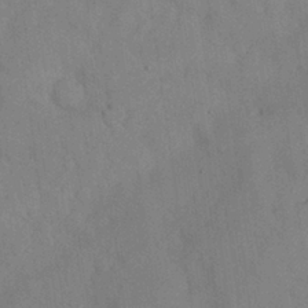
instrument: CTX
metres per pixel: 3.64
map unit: Nhu
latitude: 27.8206
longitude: -70.6490
